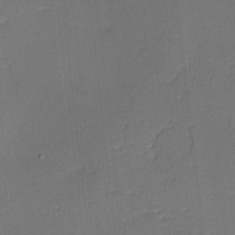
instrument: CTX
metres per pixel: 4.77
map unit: lHvf
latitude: -11.9178
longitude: -99.6504
